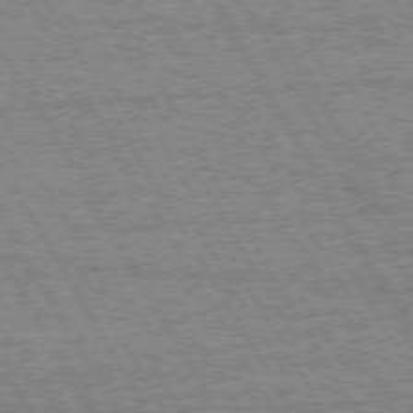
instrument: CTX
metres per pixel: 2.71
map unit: Hpe
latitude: 72.6302
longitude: -127.5749
